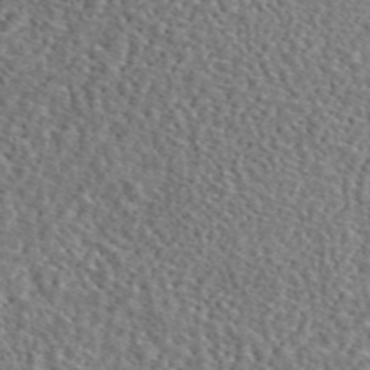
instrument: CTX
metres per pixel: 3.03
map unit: eAb
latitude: 45.4993
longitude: 111.4454
